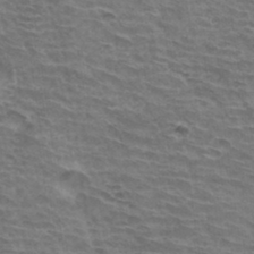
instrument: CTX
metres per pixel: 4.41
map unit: Hto
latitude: 33.8205
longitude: -43.0081
